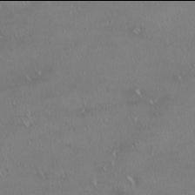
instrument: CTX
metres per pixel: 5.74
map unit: HNhu
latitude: -2.0094
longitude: 11.4266
